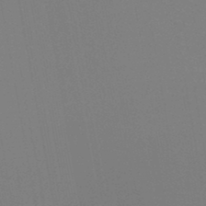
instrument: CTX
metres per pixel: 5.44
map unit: HNb
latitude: -46.7463
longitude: -43.2915
